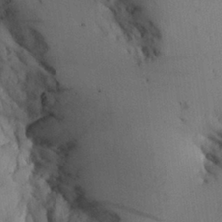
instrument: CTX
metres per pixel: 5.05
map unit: Aa
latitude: 26.5357
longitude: -133.2159
